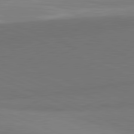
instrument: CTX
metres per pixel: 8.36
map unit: lApd
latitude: 81.8772
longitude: 149.5399
